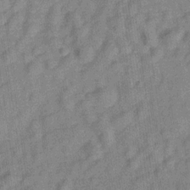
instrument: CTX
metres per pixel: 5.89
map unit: Hve
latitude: -29.0675
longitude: 94.0283
